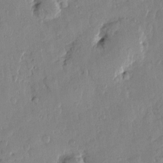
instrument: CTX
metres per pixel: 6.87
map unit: Htu
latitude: -0.2362
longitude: -176.9325
